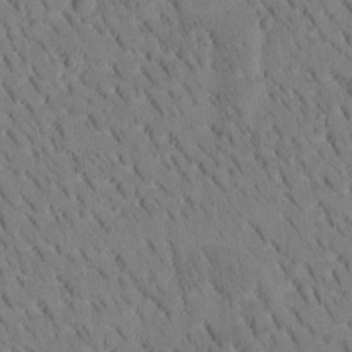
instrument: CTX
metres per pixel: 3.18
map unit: Htu
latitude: -4.1416
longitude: 172.6140
